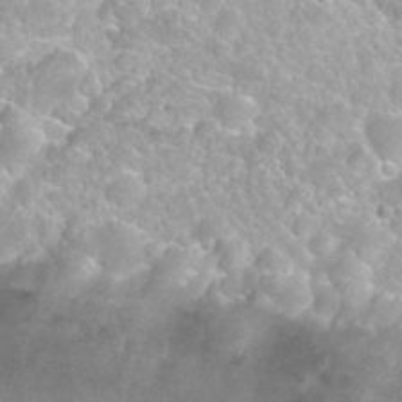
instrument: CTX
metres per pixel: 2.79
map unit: Nhu
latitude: 27.9339
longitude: -53.8961
